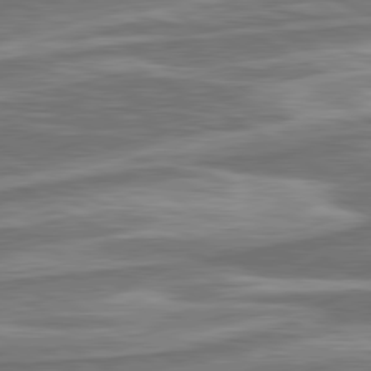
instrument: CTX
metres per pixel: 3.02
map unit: lApd
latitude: 80.5357
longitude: -177.8772
